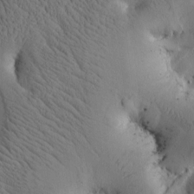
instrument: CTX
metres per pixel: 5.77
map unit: Htu
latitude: -2.6896
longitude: 169.1620
